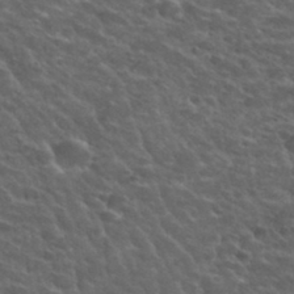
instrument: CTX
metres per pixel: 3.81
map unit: Hto
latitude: 33.7828
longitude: -50.2522
